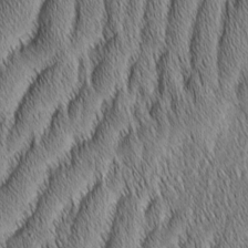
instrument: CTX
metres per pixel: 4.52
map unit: Aa
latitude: 6.8569
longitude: -130.7814
